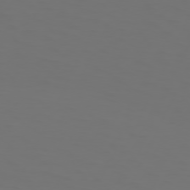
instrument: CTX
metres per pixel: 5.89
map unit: Hpe
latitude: 73.7828
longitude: -126.3278
